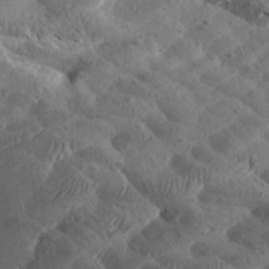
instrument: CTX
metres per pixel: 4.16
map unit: Aa
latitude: 25.1214
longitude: -144.2333
